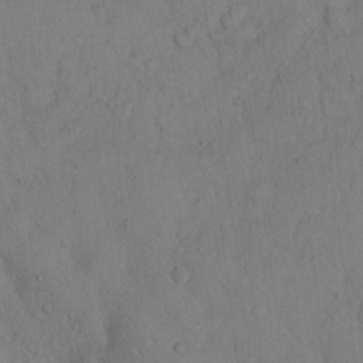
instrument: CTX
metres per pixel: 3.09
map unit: Hto
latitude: 12.8380
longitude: -56.4412
